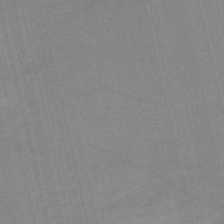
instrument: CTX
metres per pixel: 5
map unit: HNb
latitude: -53.9556
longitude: -40.6679
